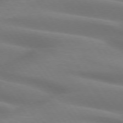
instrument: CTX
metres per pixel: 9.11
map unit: lApd
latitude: 74.7813
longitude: -59.5182
